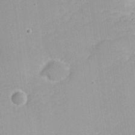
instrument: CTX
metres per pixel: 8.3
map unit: Nhu
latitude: 21.1214
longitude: -71.3293
